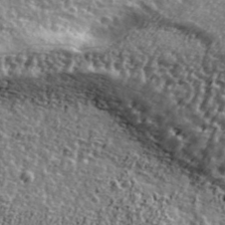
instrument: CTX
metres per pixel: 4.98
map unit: Ave
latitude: 41.5749
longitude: -111.8772
